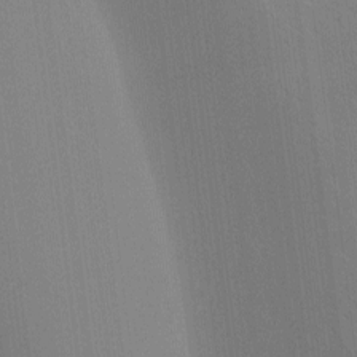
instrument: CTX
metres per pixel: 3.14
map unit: lAa
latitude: -6.0661
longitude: -122.3845
